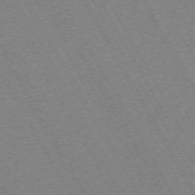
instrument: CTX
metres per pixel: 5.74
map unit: Hpe
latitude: -72.3306
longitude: 11.4832
